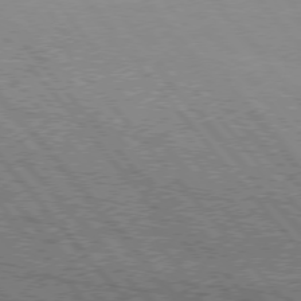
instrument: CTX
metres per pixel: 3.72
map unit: Hpe
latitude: 75.3104
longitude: -144.4412
